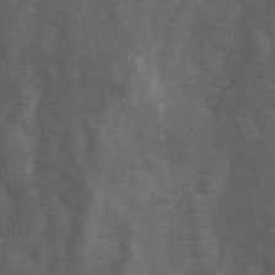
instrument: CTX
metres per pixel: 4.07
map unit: Ave
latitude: 1.7827
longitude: -112.6112
